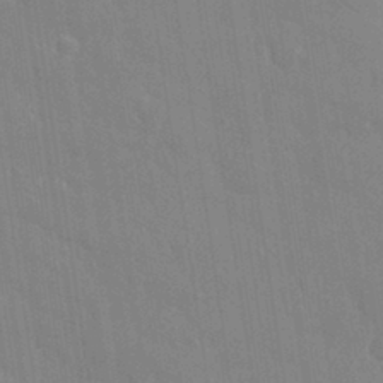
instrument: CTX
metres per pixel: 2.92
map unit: eHh
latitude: 32.6868
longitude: -60.2333
